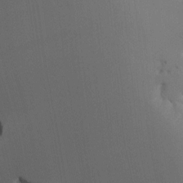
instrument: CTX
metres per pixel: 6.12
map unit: HNhu
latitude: 0.7435
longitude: -4.0822
